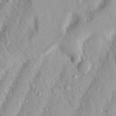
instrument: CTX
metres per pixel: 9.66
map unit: Nhu
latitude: 18.9324
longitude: -77.6882
